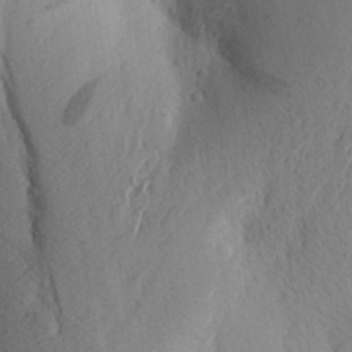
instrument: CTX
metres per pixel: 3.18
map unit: Aa
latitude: 25.1403
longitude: -149.8772
